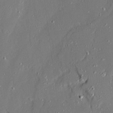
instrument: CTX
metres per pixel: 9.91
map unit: Ave
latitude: 20.9703
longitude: -128.3656
